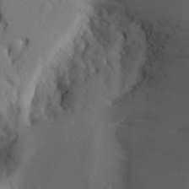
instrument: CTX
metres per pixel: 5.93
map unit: Aa
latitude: 27.1025
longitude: -147.6316
